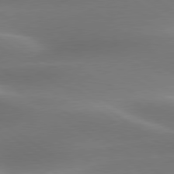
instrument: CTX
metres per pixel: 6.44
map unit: lApd
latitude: 79.7261
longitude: -91.6883
